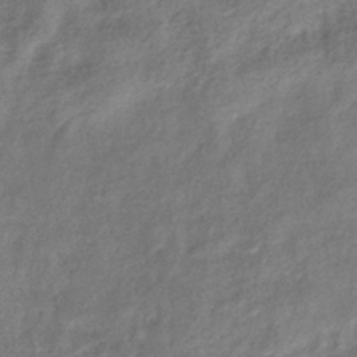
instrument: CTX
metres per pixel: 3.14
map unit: eHb
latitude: -38.5952
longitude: 76.1984
